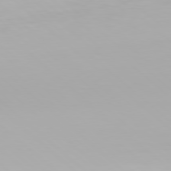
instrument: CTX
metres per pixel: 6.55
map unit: Hpe
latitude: 78.0633
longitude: -134.9702
